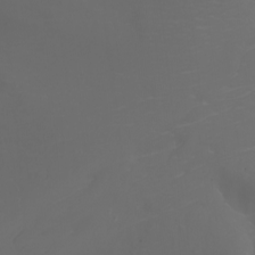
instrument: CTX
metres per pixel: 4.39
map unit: Nhu
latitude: -7.9745
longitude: -82.7435
